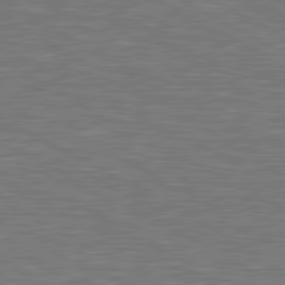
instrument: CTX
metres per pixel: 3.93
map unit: lApd
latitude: 80.9703
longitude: -171.1592
